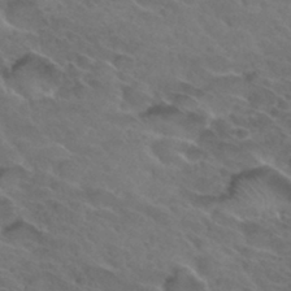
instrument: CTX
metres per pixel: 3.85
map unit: Hto
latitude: 32.4790
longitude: -46.1956
